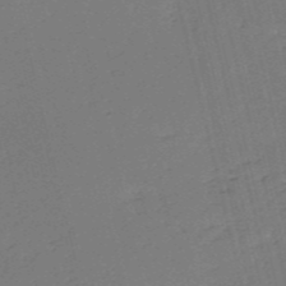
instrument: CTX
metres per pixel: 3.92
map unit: HNb
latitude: -54.2173
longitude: -39.7261
